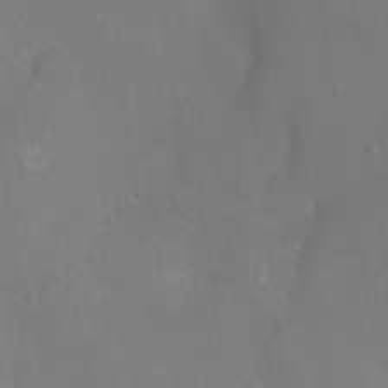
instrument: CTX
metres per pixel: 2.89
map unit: Nhu
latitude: -16.5007
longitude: -56.2711
